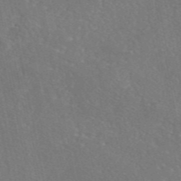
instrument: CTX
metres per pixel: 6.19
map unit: eAb
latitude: 46.6302
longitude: 110.3873
